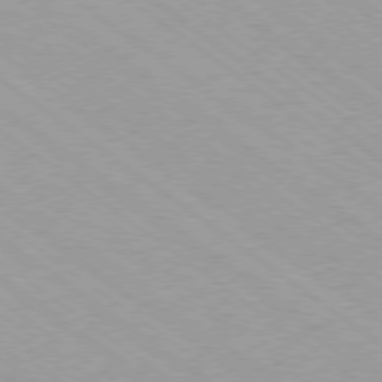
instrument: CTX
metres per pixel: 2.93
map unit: Ap
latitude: -79.1620
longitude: -99.7071
